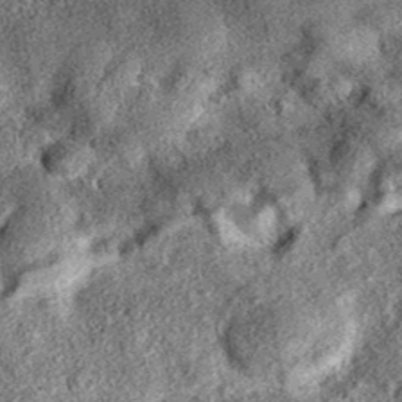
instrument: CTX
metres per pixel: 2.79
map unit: eAb
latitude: 36.9891
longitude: 107.2376
